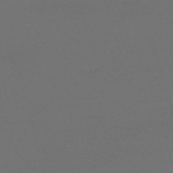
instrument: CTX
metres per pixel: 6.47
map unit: eHh
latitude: -63.8233
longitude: 52.6518
